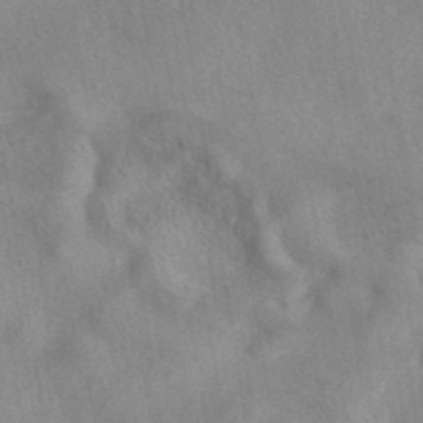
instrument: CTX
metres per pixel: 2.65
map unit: eAb
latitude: 40.1388
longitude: 108.8975
